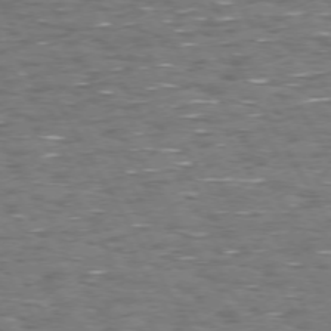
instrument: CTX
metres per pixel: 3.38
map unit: Hpe
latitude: 72.4223
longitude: -123.1592
